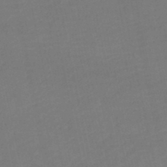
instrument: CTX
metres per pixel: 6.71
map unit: lHb
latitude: -46.9730
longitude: 61.2376
